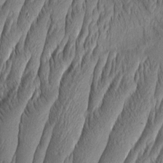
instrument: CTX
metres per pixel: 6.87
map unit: Aa
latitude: 8.0822
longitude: -130.4790
